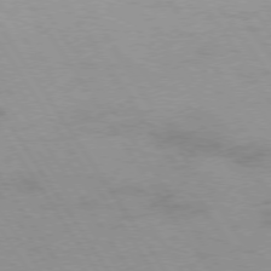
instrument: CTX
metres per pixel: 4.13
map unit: Hpe
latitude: 73.9717
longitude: -142.2334
